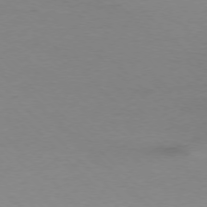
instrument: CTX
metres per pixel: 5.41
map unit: Ap
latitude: -76.9731
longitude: -64.9136
